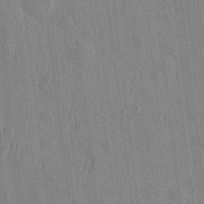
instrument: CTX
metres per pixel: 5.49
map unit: HNhu
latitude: -3.6532
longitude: 14.4062
